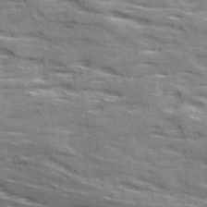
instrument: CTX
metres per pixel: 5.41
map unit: Ave
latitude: 18.6868
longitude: -135.9906
